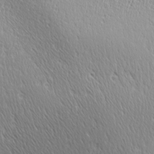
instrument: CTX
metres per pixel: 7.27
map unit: Ave
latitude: 20.5168
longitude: -137.1781
